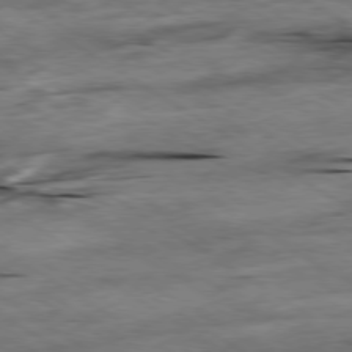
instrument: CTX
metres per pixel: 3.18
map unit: Hpe
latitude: -79.2565
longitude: -20.9325
